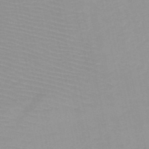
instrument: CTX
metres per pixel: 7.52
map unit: HNb
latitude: -48.1795
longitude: -43.5560
